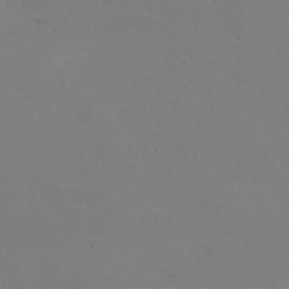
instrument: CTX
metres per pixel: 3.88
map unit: HNhu
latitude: -1.9556
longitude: -2.8002
